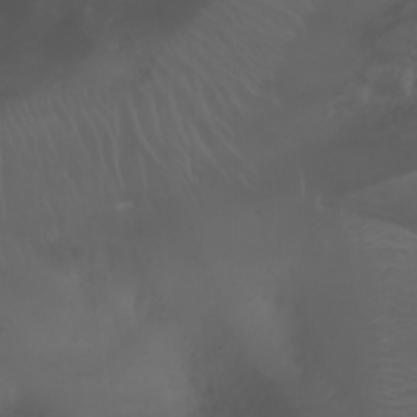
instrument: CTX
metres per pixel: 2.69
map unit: Nhu
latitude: 23.3104
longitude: -64.9892
